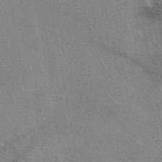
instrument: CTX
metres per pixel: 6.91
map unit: eAb
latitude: 50.2333
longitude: 110.4251
